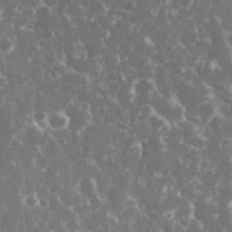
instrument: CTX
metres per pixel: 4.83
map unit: eHh
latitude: 33.7072
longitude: -60.3656
